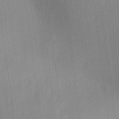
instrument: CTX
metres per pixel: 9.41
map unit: Aa
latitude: 21.1781
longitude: -139.2915
